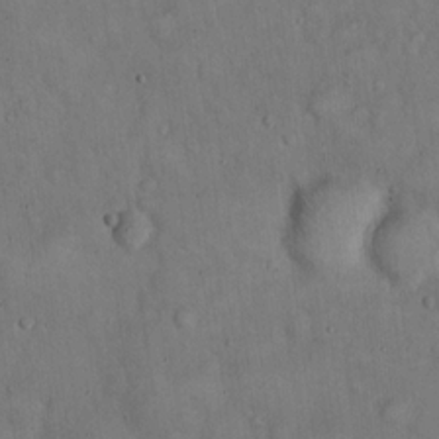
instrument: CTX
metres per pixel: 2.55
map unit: Hto
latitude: 15.1970
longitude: -60.3467
